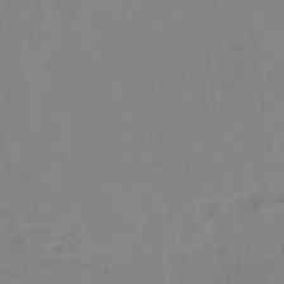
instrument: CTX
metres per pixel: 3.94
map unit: HNb
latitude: -35.1620
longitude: 56.9353
